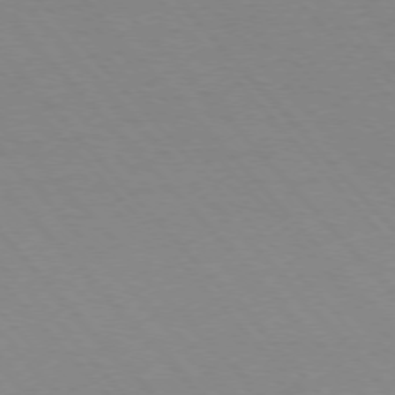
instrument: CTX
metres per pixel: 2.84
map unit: Ap
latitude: -76.3873
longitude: -86.3656
